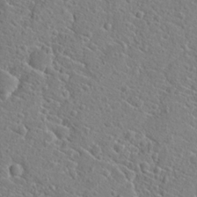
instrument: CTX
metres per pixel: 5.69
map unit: Hto
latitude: 20.8947
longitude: -44.9891
